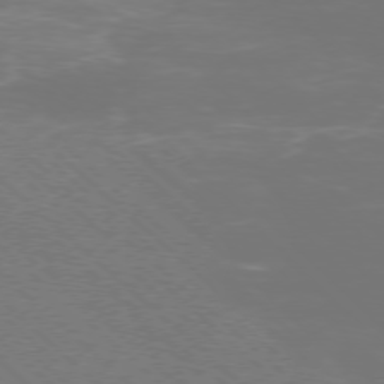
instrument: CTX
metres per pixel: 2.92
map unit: Ap
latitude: -77.3699
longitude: -65.4426
